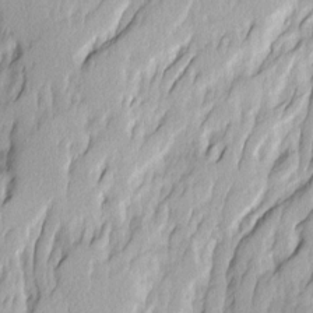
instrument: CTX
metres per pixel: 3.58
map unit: Ave
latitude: 14.5924
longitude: -134.6301
